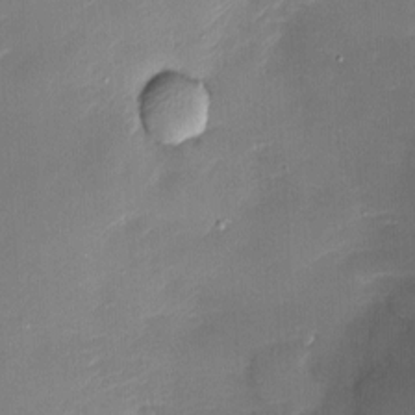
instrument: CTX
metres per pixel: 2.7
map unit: Nve
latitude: -7.1620
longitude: 175.1242
